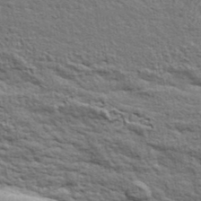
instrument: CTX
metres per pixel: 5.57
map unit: ANa
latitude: 40.7057
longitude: 30.5573
